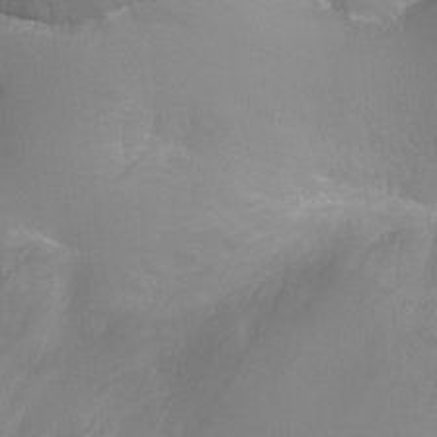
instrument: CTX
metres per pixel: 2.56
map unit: Ht
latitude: -0.6519
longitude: -17.8394
